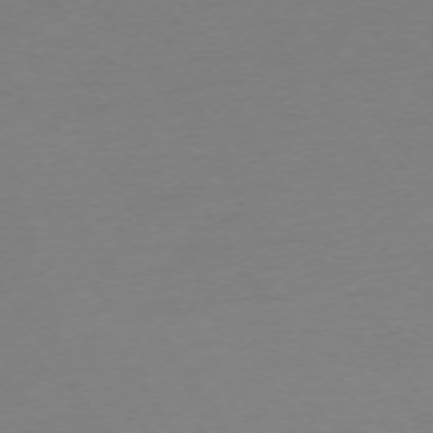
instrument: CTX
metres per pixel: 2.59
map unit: Ap
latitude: -73.7855
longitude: -72.8380
